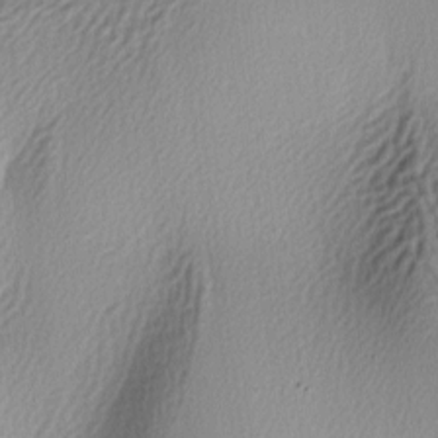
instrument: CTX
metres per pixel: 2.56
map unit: lAa
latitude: -5.6910
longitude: -123.1781
